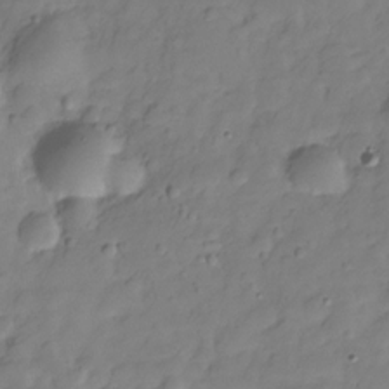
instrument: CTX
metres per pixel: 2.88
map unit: Hve
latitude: -29.1242
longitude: 92.0283
